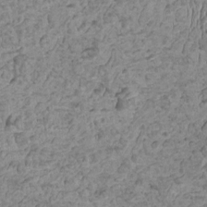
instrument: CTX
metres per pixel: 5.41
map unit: HNhu
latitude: -1.2376
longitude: 1.7478
